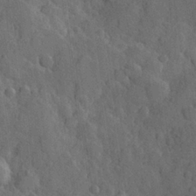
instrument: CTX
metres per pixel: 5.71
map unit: Hve
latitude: 24.5167
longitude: 149.1998
